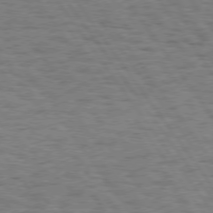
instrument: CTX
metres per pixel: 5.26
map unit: Hpe
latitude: 74.8191
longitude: -135.8394
